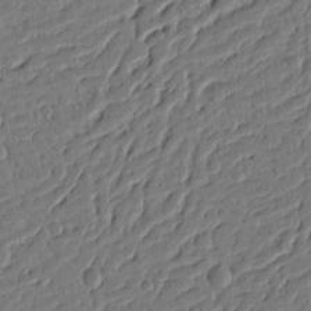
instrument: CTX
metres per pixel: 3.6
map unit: Ht
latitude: 10.7435
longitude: -78.0822
